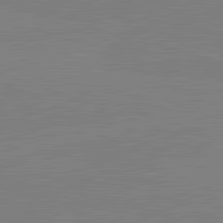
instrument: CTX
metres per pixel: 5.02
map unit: lApd
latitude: 82.2333
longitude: -158.6680
